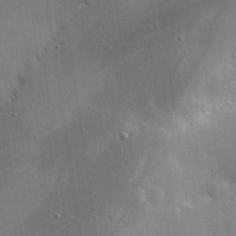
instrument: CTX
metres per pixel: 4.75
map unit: eHh
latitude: 25.1781
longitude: -89.4994
